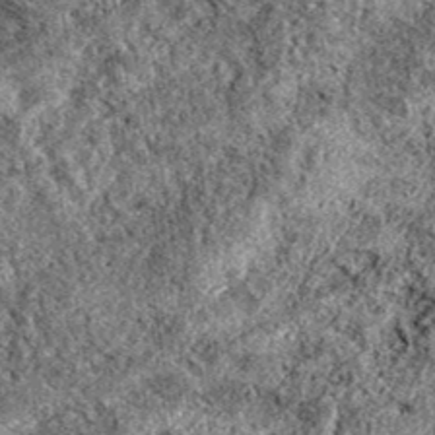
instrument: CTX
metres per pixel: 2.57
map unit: eAb
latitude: 39.0458
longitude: 111.5399
